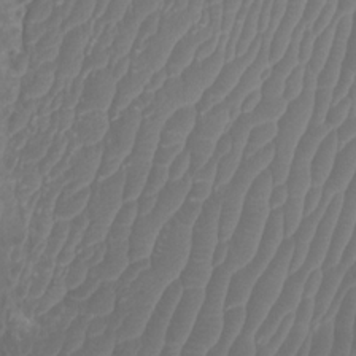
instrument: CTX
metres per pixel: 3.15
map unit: Htu
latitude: 2.9513
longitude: -20.4412
